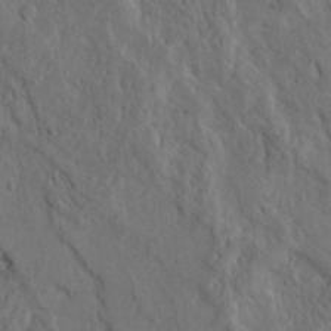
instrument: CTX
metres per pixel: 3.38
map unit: Ave
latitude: 23.3859
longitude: -134.8758
